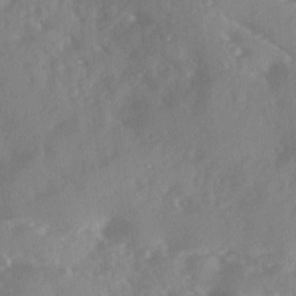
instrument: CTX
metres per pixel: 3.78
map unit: Ave
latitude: 11.1781
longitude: -102.5734
